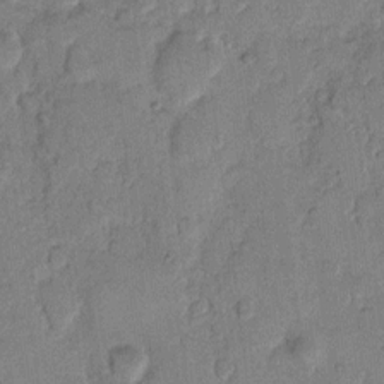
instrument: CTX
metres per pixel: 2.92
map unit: eHh
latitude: 9.7828
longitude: -65.1214
